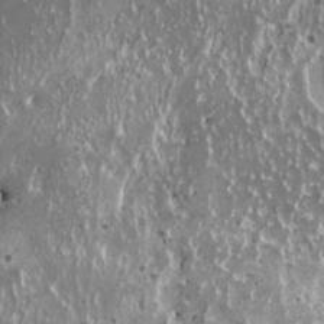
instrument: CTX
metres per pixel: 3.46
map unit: HNhu
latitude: 2.6679
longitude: 5.9178
